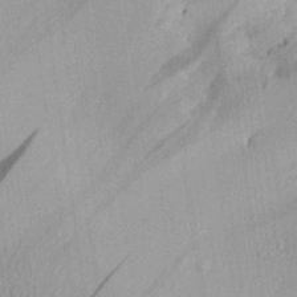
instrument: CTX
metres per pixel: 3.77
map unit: Aa
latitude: 29.5938
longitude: -136.5924
